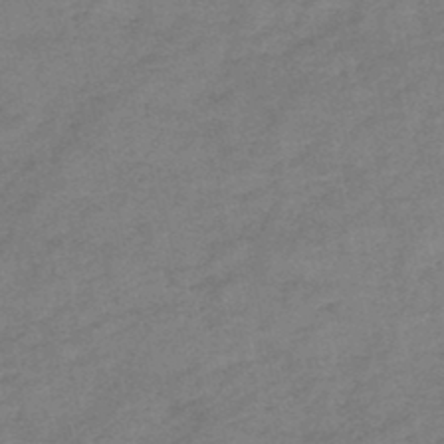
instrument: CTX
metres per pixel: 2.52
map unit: HNb
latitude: -45.4265
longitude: -36.2901
